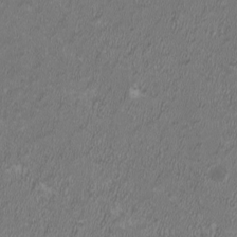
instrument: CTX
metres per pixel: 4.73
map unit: HNhu
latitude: 1.0836
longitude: -0.5357
